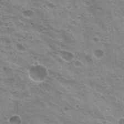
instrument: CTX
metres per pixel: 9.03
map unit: Hto
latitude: 20.2901
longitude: -31.9528
